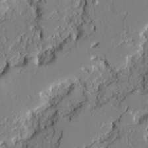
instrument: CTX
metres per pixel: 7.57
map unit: Ave
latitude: 21.4427
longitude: -128.6490
